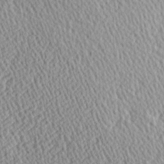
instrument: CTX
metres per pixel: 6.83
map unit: Hve
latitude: 1.4615
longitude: -124.5167
